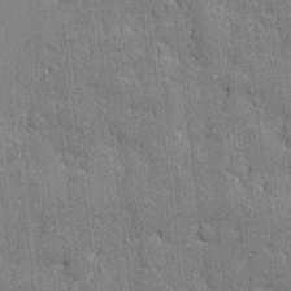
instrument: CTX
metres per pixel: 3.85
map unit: eHh
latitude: 5.4615
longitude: -75.6883
